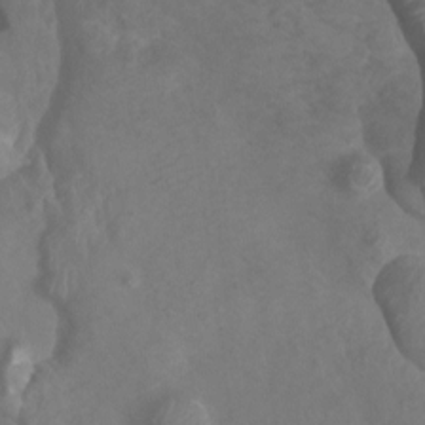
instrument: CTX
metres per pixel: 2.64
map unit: Htu
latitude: 2.9513
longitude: -20.4790
